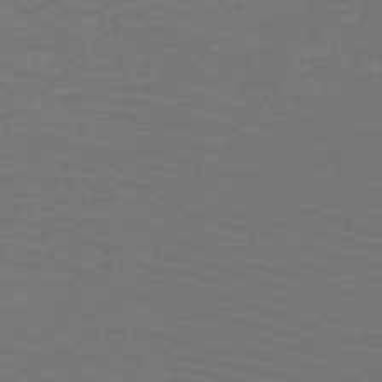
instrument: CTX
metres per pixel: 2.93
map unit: HNb
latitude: -49.5022
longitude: -46.2712
